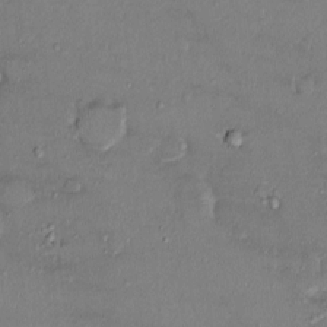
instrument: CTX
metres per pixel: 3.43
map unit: Ht
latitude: -3.3131
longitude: -14.3090
